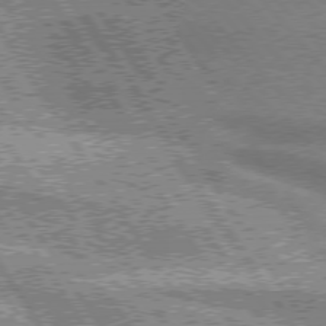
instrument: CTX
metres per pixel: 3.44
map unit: lApd
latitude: 75.5749
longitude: -59.0647
